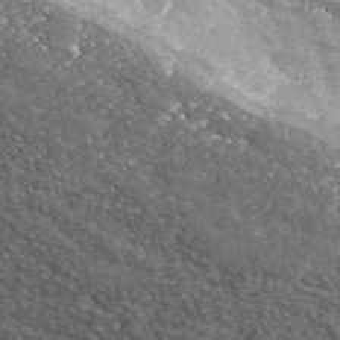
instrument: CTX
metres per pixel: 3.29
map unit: eHh
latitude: 42.4412
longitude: -90.6490
